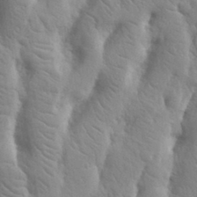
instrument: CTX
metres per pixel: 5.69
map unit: Nhu
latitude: 19.0458
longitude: -76.1389
